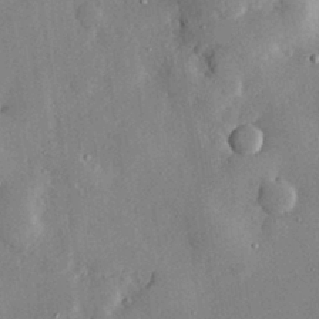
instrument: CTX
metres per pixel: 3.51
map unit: lHvf
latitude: 32.0444
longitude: -89.7639
